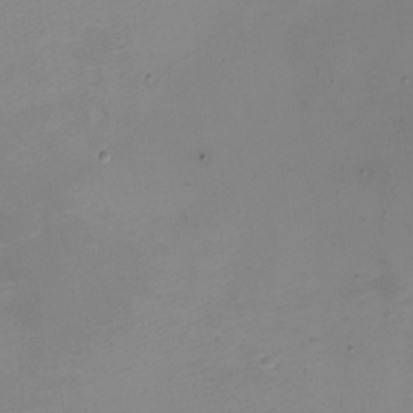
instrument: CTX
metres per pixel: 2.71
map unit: eHh
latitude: -4.7085
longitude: -78.7435
